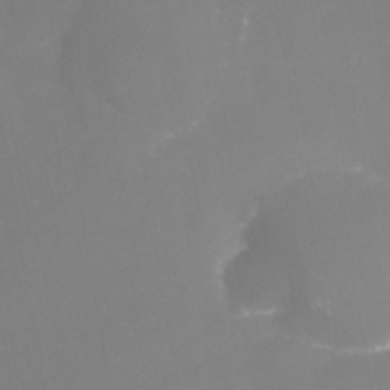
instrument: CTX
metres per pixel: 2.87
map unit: Nhu
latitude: -26.1227
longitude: -57.9717
